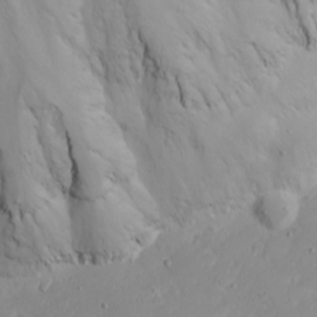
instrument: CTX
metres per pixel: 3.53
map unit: Nhu
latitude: -4.9730
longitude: -81.8394
